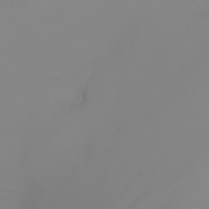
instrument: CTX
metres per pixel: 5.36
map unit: Nhu
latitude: -6.7652
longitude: -84.8380
